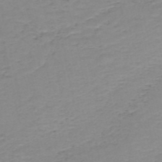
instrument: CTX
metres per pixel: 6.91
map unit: HNb
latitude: -50.3495
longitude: -51.2914
